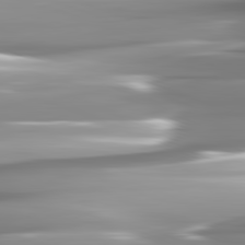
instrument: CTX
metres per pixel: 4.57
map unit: lApd
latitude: 82.1766
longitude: -142.8569
